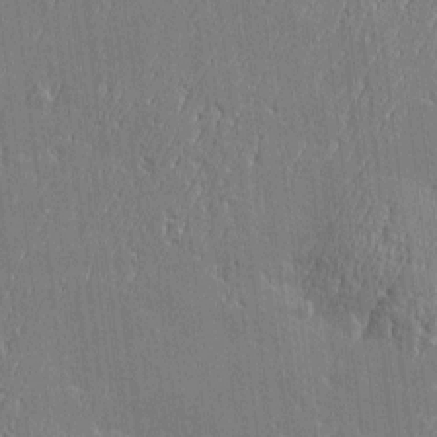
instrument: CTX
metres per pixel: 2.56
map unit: Htu
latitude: -6.1605
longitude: 175.9556
